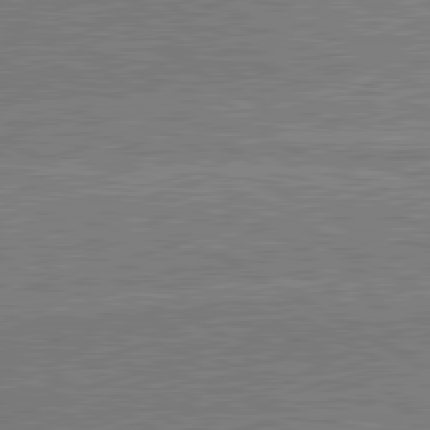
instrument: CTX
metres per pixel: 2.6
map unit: lApd
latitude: 80.8947
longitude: 142.8974
